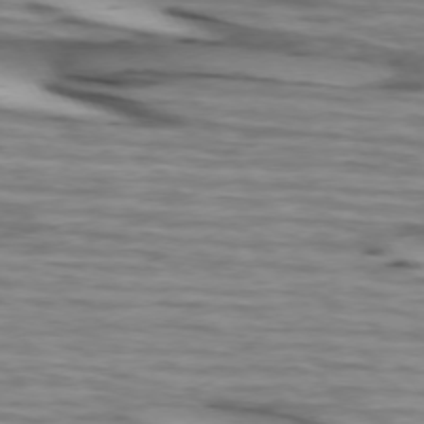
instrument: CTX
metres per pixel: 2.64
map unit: lApd
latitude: 73.7261
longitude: -64.4979
